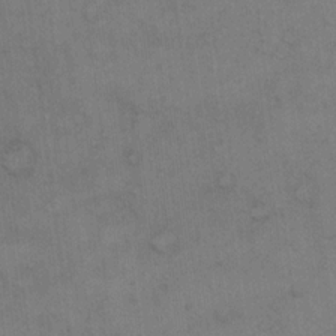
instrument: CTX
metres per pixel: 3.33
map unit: eHh
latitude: 14.8569
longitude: -62.7058
